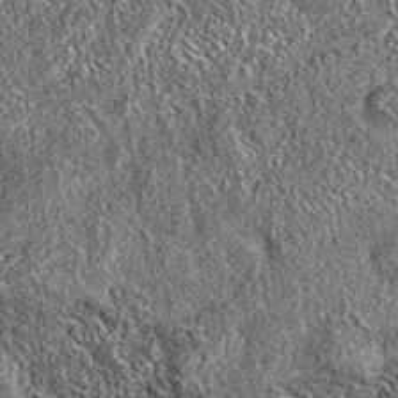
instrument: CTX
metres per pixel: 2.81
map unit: eAb
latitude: 36.0444
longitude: 111.0298
